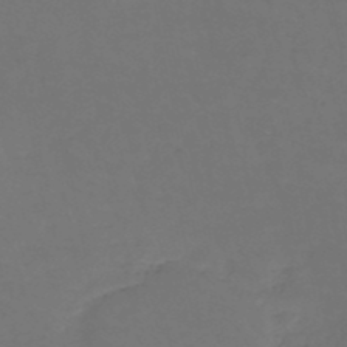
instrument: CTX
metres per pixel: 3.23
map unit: HNb
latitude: -49.9556
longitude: -53.6127
